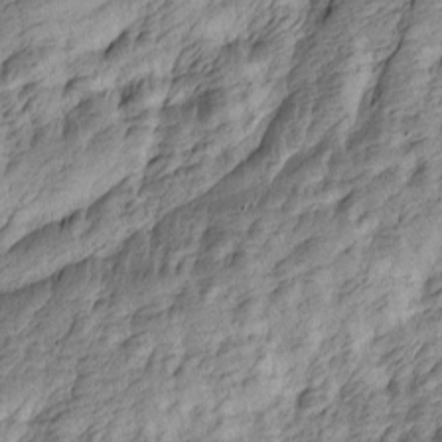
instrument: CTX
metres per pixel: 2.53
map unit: Htu
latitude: -4.4440
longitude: -176.3089
